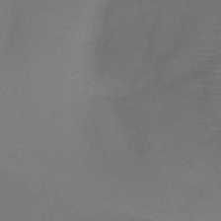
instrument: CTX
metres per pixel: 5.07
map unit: HNb
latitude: -50.1417
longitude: -41.8394
